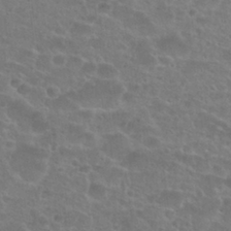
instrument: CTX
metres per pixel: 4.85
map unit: Nhu
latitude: 27.1970
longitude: -51.4237
